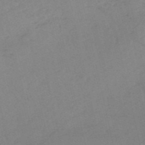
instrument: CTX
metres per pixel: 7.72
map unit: HNb
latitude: -54.1984
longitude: -41.8583
